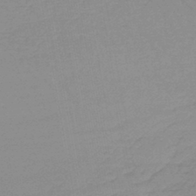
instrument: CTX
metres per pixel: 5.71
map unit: lHb
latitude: -44.3306
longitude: 62.9163
